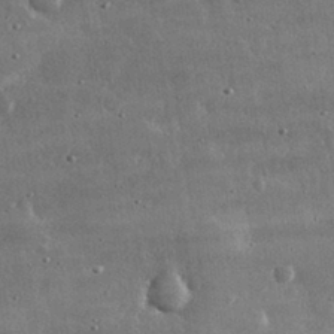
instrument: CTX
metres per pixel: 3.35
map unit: lHvf
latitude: 32.1200
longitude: -90.4790
